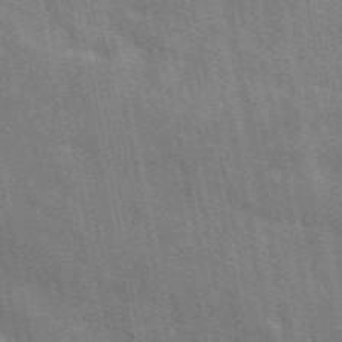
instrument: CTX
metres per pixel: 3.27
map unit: eAb
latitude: 49.7828
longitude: 116.2550
